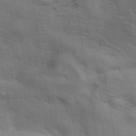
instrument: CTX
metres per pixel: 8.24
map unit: eAb
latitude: 42.5735
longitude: 108.0661
